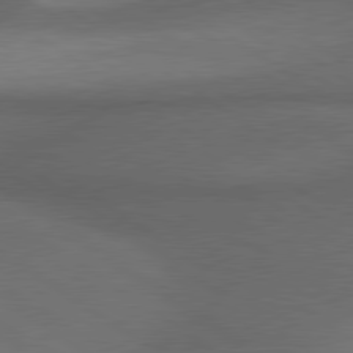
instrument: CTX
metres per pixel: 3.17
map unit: lApd
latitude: 79.9528
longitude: -177.5749
